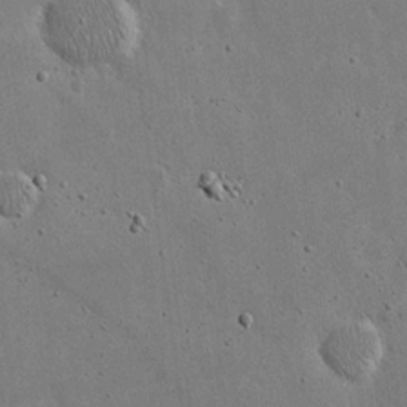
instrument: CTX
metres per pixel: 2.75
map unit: eHh
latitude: 20.2334
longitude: -71.5560
